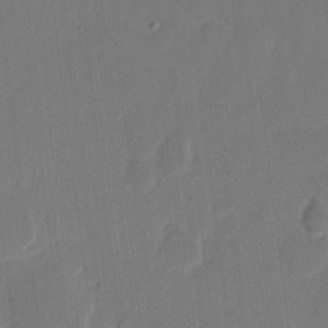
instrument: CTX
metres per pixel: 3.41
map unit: eHh
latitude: 9.3104
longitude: -67.9150
